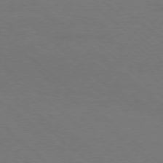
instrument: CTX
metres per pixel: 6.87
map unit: Ap
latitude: -78.3495
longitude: -85.9339
